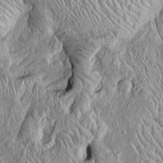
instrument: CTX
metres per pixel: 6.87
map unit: Htu
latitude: -6.3495
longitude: 157.2754
